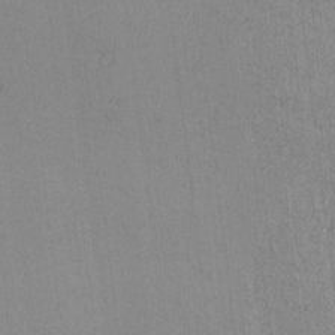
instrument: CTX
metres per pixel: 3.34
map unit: lAvf
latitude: -6.1228
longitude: -114.5545
